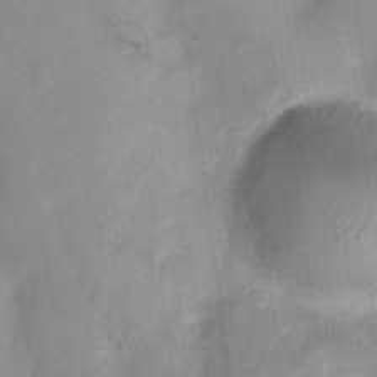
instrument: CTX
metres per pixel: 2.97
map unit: Nhu
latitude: 4.3467
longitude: -16.4034
